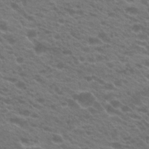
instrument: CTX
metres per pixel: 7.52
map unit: Hto
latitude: 22.6490
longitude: -37.5560
